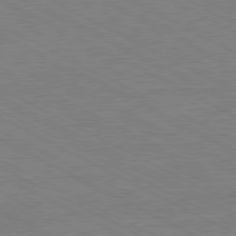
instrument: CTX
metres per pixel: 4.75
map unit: Hpe
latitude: -81.2187
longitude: 17.8234
